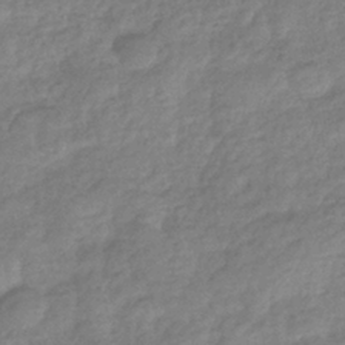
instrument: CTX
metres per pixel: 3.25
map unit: eHb
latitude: -37.6910
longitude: 81.0109
